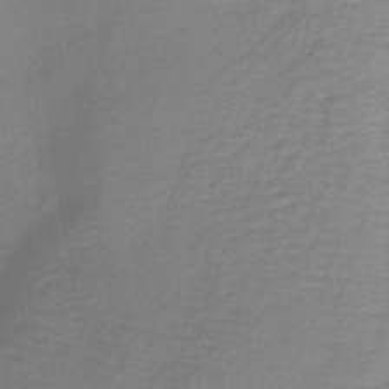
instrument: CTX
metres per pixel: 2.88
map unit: lHb
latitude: -41.8044
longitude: 59.7288
